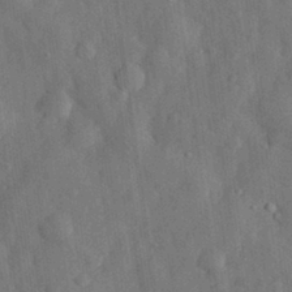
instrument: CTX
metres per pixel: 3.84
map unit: eHh
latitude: 29.9339
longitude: -77.1403
